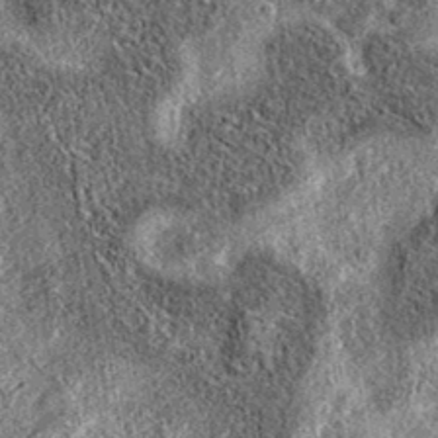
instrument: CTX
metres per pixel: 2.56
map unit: eAb
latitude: 36.5357
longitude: 108.4629
